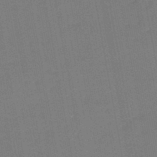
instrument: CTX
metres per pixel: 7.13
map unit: lHb
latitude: -45.0109
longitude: 63.5399
